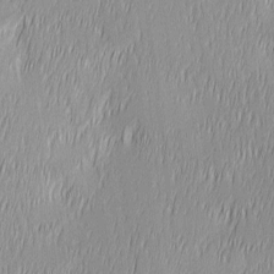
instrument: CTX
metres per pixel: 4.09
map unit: Ave
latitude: 2.9702
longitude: -113.5938
